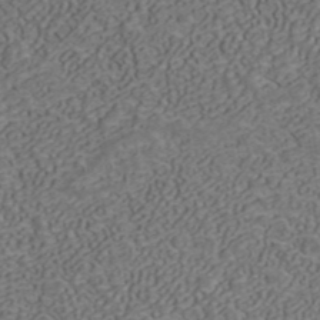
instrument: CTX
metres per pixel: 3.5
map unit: ANa
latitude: 42.4223
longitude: 30.4629
